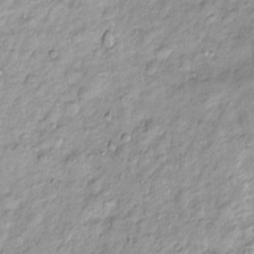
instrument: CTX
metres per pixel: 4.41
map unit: Htu
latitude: -5.2187
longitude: 158.9353
